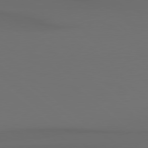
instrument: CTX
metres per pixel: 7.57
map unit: Hpe
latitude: 78.2334
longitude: -132.6113
